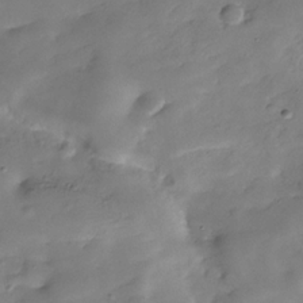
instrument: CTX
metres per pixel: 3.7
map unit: Hve
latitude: -30.3684
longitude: 90.4629
